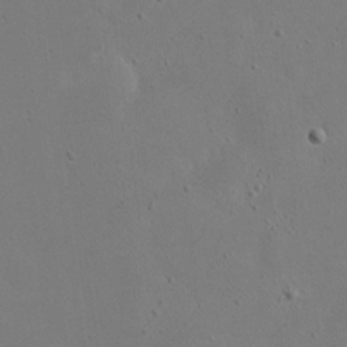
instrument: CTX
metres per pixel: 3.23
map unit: eHh
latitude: 19.0458
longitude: -71.7638
